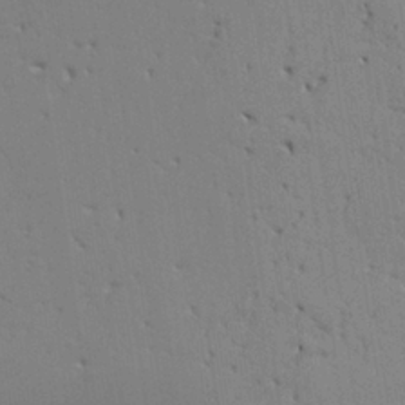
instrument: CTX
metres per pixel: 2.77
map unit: Aa
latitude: 27.2915
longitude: -130.3846
